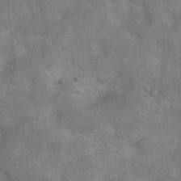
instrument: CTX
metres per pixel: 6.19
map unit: Nhu
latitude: 10.3278
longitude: -24.0822
